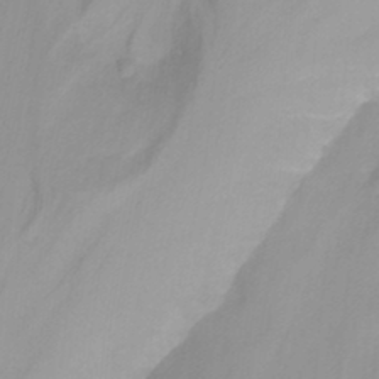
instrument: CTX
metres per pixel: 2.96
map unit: Nhu
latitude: -13.8800
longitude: -55.8394
